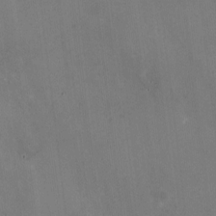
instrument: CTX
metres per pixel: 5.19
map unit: HNhu
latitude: -0.8975
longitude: -2.8191
